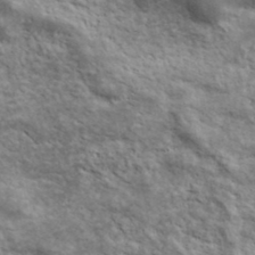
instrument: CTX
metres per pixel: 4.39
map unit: lHvf
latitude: 38.3845
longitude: -88.8569
